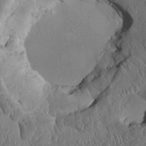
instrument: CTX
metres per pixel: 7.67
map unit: HNhu
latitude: 3.5371
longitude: -7.1025
